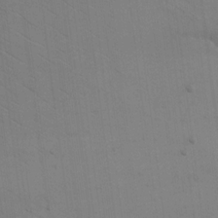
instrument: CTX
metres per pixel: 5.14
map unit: eHh
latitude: 17.5560
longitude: -67.1403
